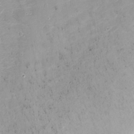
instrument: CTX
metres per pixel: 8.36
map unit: Nhu
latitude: -13.6344
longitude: -40.8191
